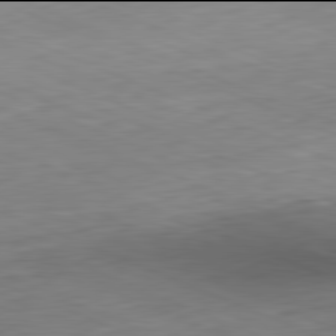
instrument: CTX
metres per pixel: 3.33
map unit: Hpe
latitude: -82.0094
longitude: 14.1039
